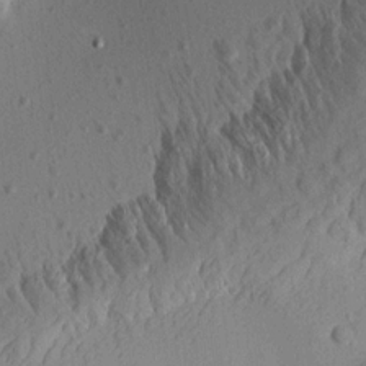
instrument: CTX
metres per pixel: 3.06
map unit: Aa
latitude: 12.9703
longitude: -140.2900
